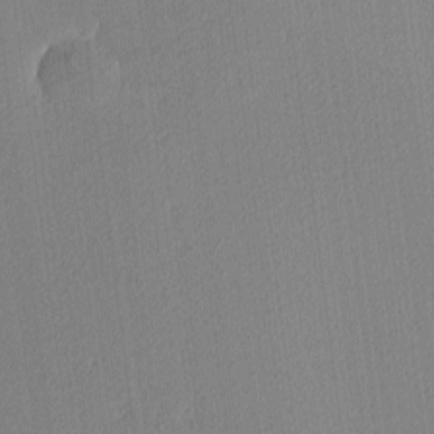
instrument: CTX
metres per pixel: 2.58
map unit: Ave
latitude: 3.4048
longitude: -114.1955
